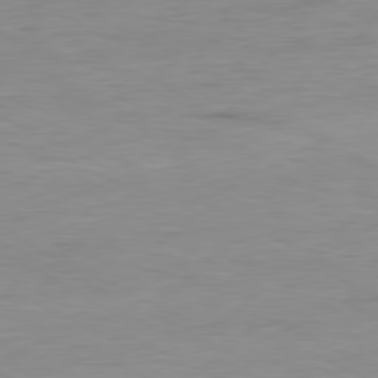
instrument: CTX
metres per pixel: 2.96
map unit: Ap
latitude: -81.1431
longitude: -95.3860
